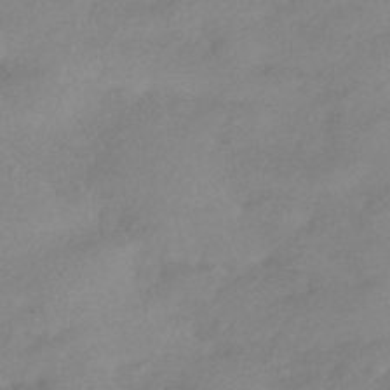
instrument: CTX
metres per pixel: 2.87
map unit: HNhu
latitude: -42.2928
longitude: 90.8408
